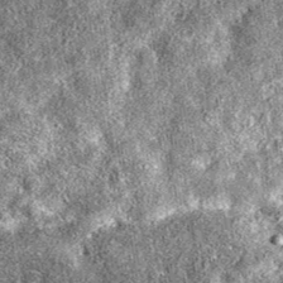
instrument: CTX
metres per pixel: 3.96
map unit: eAb
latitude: 37.4048
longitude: 105.5588
